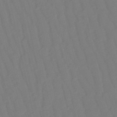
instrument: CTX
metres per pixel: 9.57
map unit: eHb
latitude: -50.2173
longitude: 76.4251
